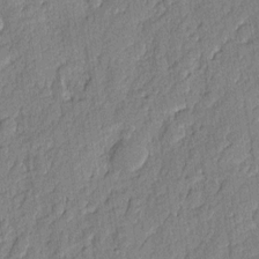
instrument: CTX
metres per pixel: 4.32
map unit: eHh
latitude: 6.4034
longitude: -75.7828
